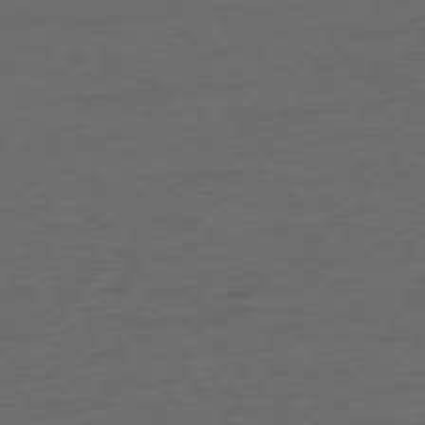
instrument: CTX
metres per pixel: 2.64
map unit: Ap
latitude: -76.8408
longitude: -83.3292
